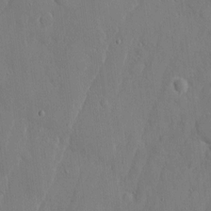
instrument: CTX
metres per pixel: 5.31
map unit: eHh
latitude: 6.2711
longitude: -68.4412
